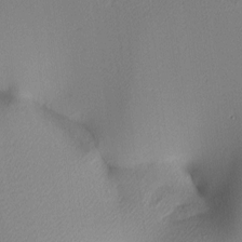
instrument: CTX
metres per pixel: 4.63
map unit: lAa
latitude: 3.4426
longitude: -116.1200
